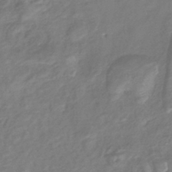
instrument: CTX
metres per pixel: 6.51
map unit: lHb
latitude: -41.0864
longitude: 79.0864
